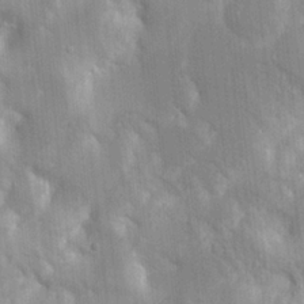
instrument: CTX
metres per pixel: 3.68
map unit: Aa
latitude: 17.1592
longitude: -149.4426
